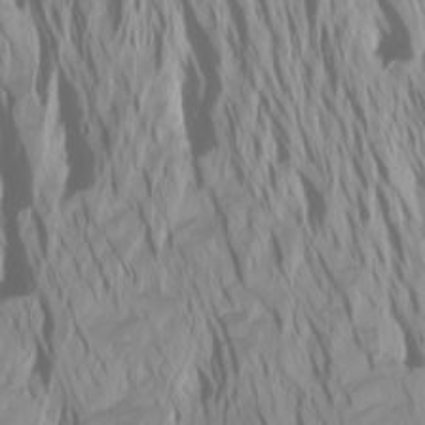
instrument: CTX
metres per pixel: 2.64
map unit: Htu
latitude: -6.4440
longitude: -69.7827
